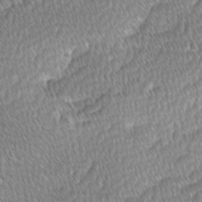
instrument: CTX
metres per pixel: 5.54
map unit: Ave
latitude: -1.1054
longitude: -114.6301
